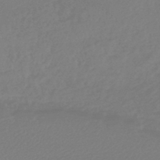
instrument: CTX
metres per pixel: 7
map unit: lHb
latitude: -45.3321
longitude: 71.0675
